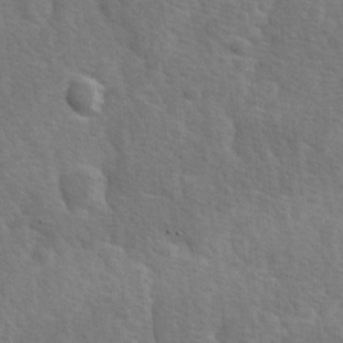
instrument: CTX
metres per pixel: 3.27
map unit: Ave
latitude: 1.0269
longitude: -112.0444
